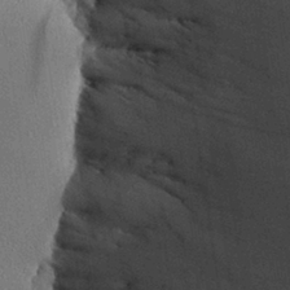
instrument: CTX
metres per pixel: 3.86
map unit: Aa
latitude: 29.0269
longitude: -136.2712
